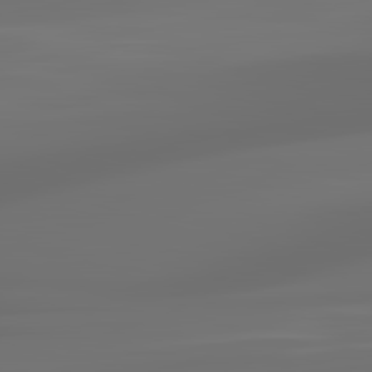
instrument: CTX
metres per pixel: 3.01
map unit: lApd
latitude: 83.4426
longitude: -128.8569
